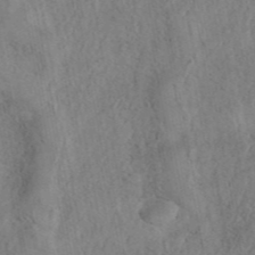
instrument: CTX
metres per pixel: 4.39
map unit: eAb
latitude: 42.9703
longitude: 108.7274
